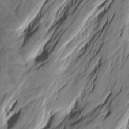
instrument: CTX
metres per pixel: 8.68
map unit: Htu
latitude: -2.5384
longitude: -175.3293
